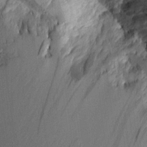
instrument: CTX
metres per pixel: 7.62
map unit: Aa
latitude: 9.3104
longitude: -128.2522
